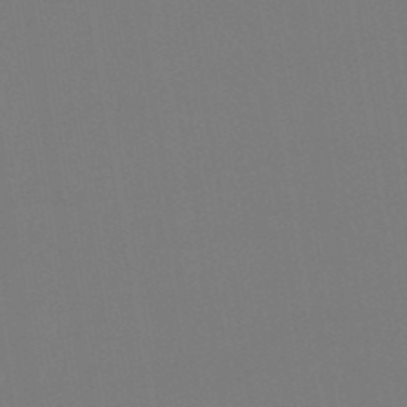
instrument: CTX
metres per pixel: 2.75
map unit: eHb
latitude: -49.5588
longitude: 67.8044
